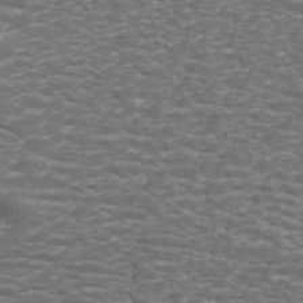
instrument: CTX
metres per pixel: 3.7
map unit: ANa
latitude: 44.5357
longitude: 26.4817
